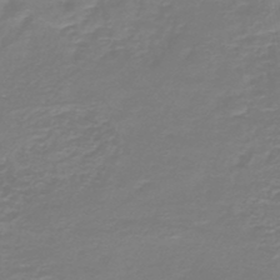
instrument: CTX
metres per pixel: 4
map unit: HNb
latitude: -46.3873
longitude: 52.7274
